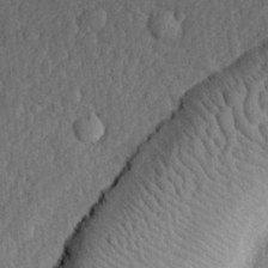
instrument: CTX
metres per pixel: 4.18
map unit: lHvf
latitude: 22.8191
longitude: 142.8219
